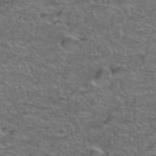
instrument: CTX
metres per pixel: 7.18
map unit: Hto
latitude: 38.7624
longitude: -43.2726
